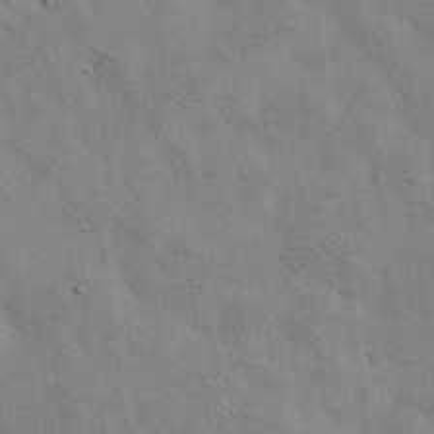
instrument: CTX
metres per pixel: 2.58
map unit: Ave
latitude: 18.8002
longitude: -140.0255
